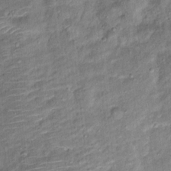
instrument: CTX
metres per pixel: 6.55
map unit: Ht
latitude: 9.2348
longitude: -37.7449
